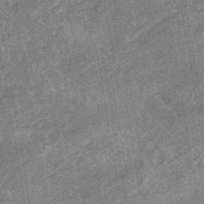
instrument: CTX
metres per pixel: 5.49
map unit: eHb
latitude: -48.2929
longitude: 85.7666
